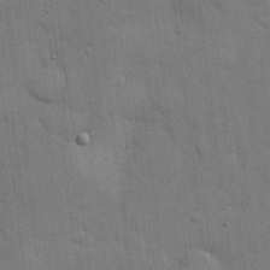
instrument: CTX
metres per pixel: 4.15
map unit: eHh
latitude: 11.1970
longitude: -67.0647
